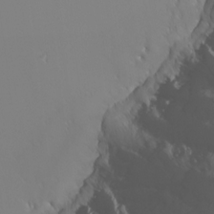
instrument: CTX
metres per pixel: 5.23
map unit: Nhu
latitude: -4.2739
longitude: -90.0255
